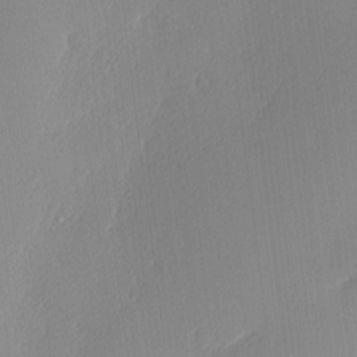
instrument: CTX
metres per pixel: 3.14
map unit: Nhu
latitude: 2.8002
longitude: -76.0633
